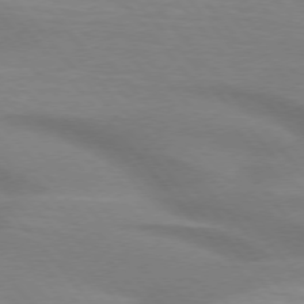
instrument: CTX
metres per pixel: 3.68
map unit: lApd
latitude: 74.8569
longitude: -60.3278
